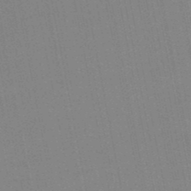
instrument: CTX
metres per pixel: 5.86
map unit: lHb
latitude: -49.2376
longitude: 80.2551
